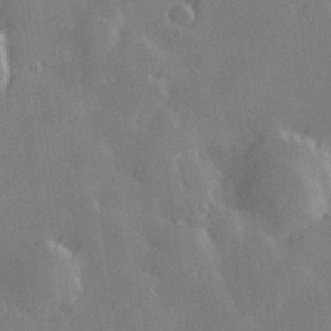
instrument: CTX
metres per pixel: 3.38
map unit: Hve
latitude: 28.0255
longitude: 145.5210
